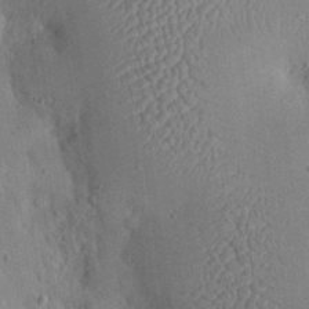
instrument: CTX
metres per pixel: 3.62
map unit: eHh
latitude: 24.2900
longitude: -67.0647
